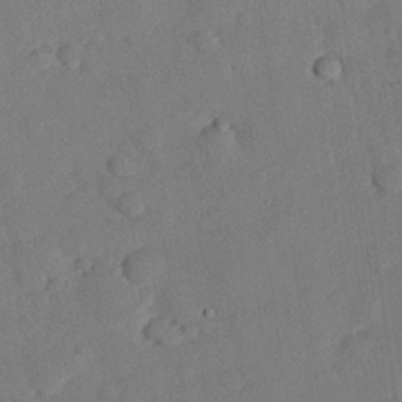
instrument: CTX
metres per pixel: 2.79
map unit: eHh
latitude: 26.5168
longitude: -81.0269
